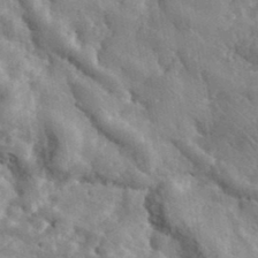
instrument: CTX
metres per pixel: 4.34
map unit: lHvf
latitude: 36.9892
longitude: -88.1389
